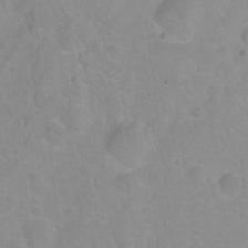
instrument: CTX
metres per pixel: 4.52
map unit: Hto
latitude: -6.8975
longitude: -47.3104
